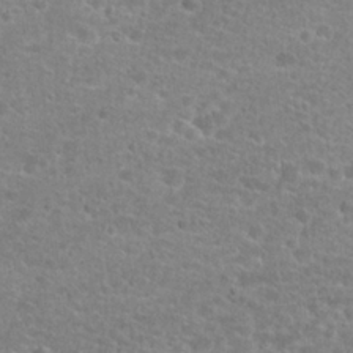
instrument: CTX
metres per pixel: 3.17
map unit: Hto
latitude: 25.4804
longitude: -48.2522
